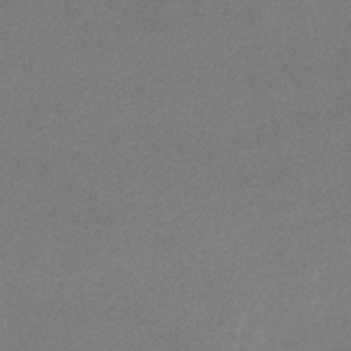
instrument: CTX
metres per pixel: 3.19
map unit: lHb
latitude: -34.2739
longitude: 68.1038
